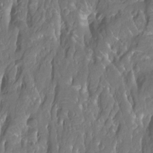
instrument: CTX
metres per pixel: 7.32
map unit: Htu
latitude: -12.5385
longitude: -71.4804
